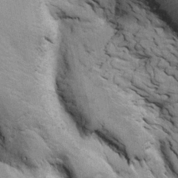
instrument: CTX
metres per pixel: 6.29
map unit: Htu
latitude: -3.5399
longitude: 150.6140
